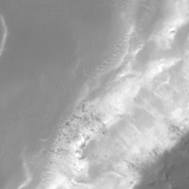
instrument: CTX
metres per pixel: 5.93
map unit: Nve
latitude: -24.8597
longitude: -108.7435
